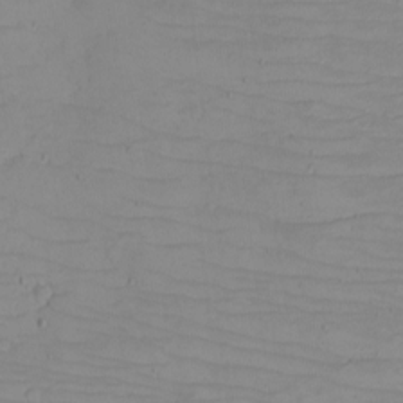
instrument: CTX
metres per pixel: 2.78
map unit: eHh
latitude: -5.2565
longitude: -81.0269
